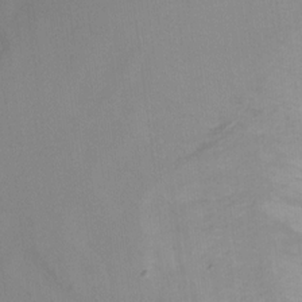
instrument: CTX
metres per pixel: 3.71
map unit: Ht
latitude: -16.6708
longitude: -49.8205
